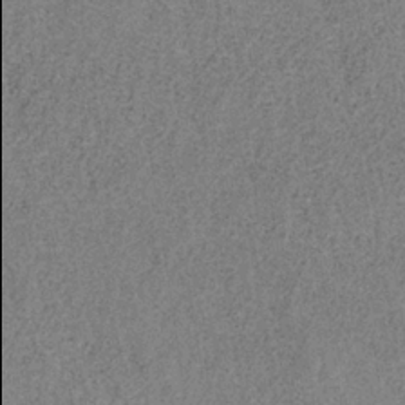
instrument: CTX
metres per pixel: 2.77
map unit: HNb
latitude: -33.9556
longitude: 54.0094
